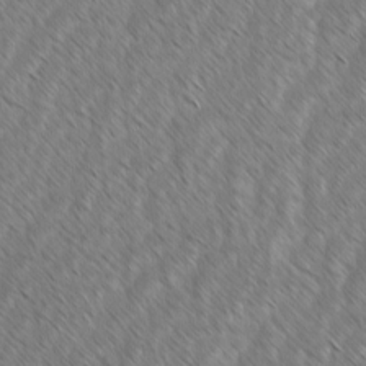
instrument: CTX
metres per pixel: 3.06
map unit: lAvf
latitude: -1.7856
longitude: -114.1199
